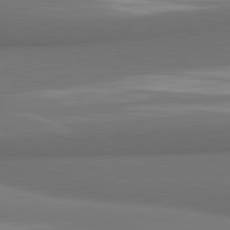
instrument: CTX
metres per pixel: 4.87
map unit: lApd
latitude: 81.6127
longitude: 170.7652
